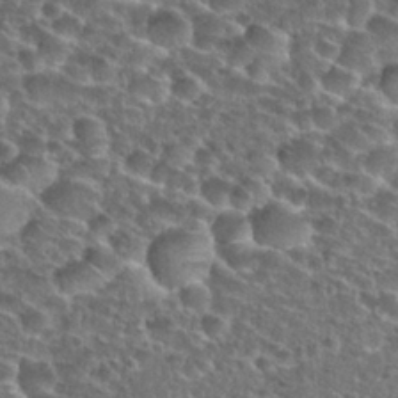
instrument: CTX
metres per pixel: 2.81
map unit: Nhu
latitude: 28.7624
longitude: -49.2915
